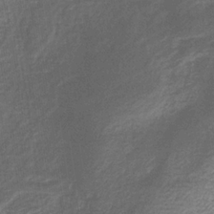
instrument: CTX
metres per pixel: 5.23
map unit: eHb
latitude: -32.6708
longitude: 74.3873
